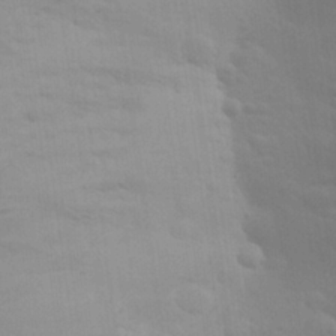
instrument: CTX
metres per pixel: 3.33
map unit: Aa
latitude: 24.4978
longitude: -145.6505
